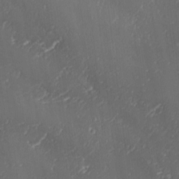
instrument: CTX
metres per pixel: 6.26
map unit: Ave
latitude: 1.0647
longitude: -113.7638
